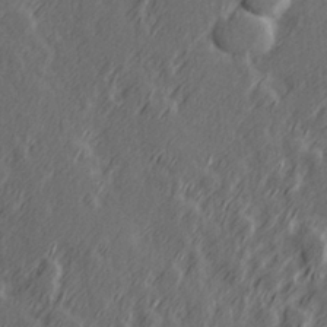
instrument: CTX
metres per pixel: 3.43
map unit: Hve
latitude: 26.3656
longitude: 146.2361
